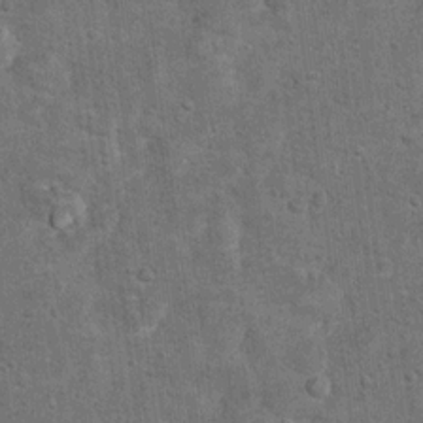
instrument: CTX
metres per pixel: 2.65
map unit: Hto
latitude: 10.7813
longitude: -36.1011
